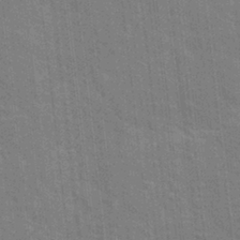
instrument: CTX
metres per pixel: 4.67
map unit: Hto
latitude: 14.5924
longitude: -39.4048
